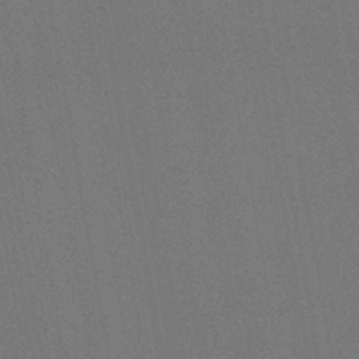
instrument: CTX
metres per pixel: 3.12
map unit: lHb
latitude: -43.5588
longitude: 67.1809
